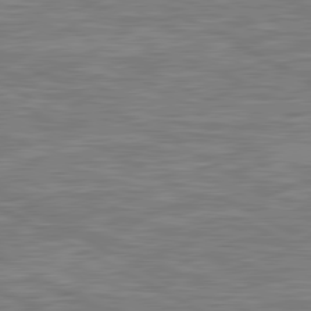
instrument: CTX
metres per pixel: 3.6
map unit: lApd
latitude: 80.7246
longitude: -171.5749
